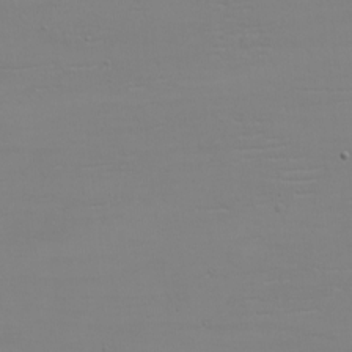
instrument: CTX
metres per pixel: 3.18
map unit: eHh
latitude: -5.3131
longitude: -83.4237
